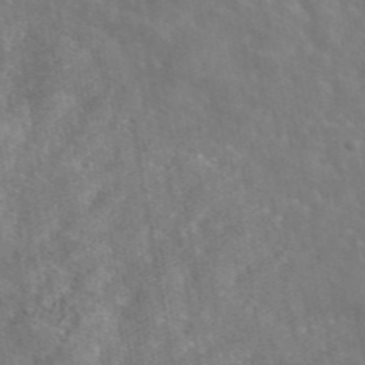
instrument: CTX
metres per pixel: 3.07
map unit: eAb
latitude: 45.4048
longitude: 116.9352
